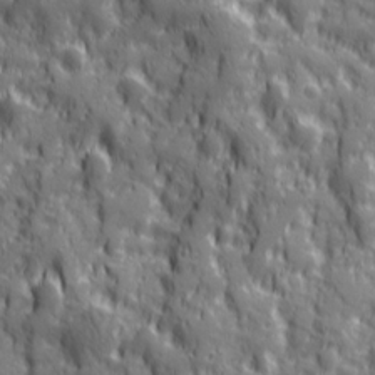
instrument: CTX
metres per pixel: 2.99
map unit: Ave
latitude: 20.1011
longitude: -133.0458
